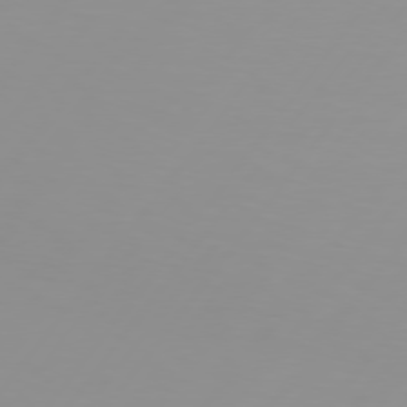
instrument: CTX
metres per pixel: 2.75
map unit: Hpe
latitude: 75.9150
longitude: -125.1214
